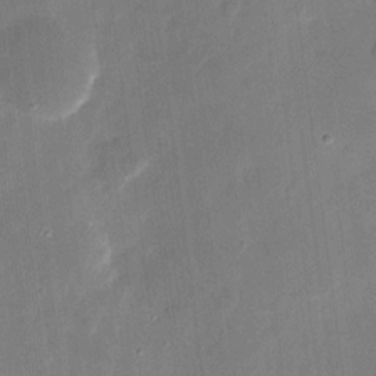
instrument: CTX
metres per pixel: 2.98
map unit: eHh
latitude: 9.6883
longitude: -70.7057
